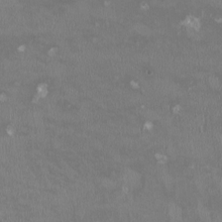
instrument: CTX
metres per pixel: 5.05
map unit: HNhu
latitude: -0.1417
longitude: -3.9150
